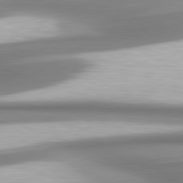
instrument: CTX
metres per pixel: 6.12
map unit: lApd
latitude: 80.4790
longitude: 178.8219
